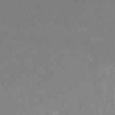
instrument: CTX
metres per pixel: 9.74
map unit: Nhe
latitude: -47.5210
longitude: -170.8191
